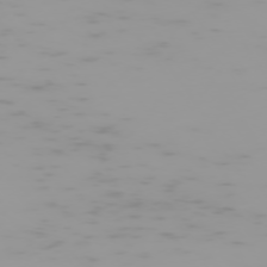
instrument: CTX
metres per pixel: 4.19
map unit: Hpe
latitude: -74.8597
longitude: 7.4265
